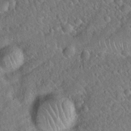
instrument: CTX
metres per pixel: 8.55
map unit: Hto
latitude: 19.1214
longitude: -52.7435
